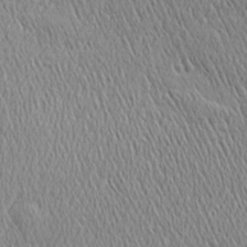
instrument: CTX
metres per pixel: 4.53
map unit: Ave
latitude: 22.0255
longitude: -136.2712
